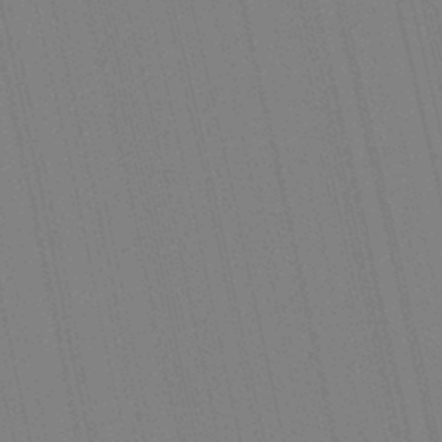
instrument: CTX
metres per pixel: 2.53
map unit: Aa
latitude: 29.2915
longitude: -147.6694
